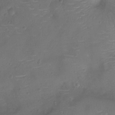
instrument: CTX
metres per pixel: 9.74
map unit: Nhu
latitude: -10.5763
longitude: -20.8758
